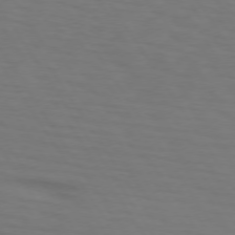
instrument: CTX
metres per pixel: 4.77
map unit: lApd
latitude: 73.2537
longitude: -75.6127
